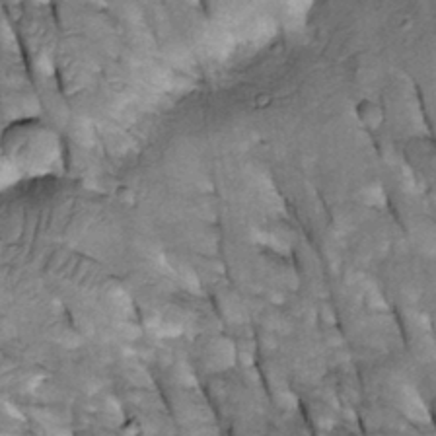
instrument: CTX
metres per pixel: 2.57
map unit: Htu
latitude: -2.3873
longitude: 150.1038
